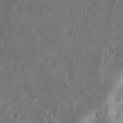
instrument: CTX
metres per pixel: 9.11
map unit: Nhu
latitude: 13.9150
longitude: -73.8773
